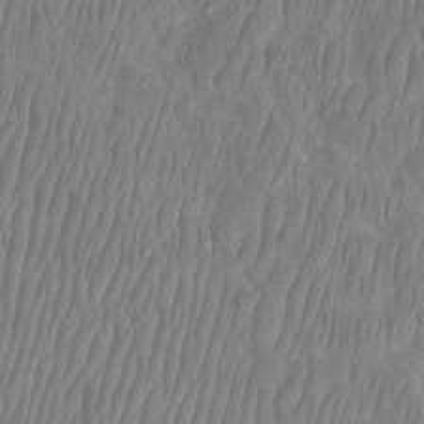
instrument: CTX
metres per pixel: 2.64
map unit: Htu
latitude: -9.0297
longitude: -75.6505
